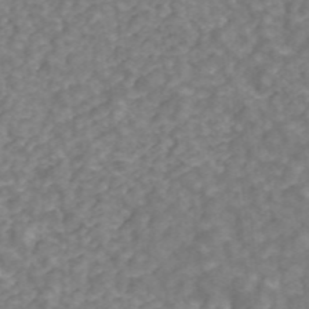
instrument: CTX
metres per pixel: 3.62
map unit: ANa
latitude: 43.1592
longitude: 26.3873
